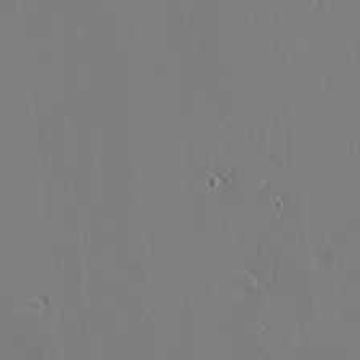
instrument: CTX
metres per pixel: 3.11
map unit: eHh
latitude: -3.3131
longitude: -81.4993
